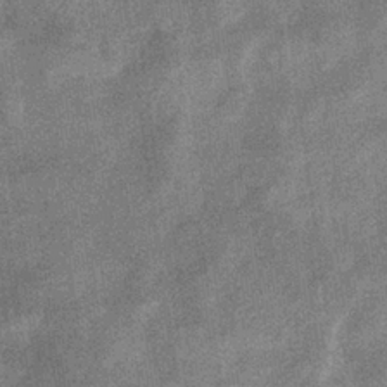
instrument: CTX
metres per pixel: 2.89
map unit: eHb
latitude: -34.2173
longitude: 78.0850
